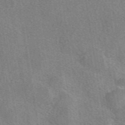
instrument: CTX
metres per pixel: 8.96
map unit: eAb
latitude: 48.9892
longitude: 115.0675
